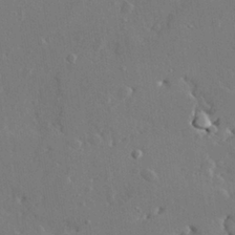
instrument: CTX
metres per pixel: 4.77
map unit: lAvf
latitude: 28.8758
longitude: -108.2333
